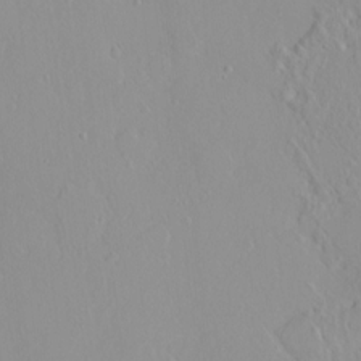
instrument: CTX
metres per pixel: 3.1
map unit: HNhu
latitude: 3.1025
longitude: 7.0675
